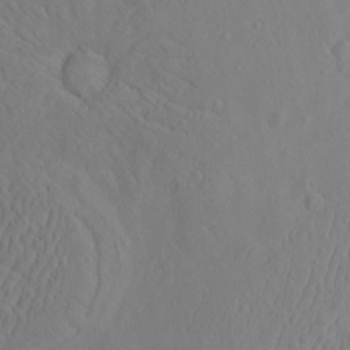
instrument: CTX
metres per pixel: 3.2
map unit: eHh
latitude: -2.8030
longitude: 19.0864
